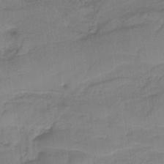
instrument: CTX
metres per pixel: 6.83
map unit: HNb
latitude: -36.3495
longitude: 57.6911
